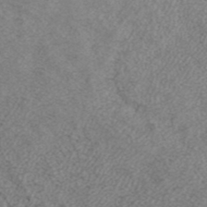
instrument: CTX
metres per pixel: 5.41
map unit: ANa
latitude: 37.8772
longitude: 17.1054
